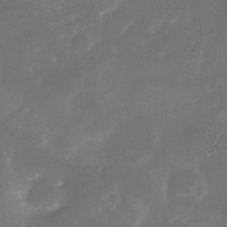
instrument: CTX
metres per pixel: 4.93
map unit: Nhe
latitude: -34.2550
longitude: -145.5560
